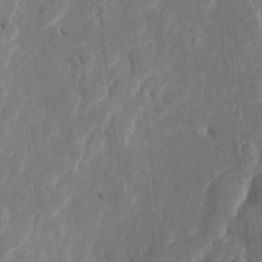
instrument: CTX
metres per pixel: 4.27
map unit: Htu
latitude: 1.5371
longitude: 147.2187
